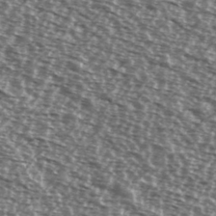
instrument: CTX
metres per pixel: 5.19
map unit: Ave
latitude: 38.1200
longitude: -112.1767
